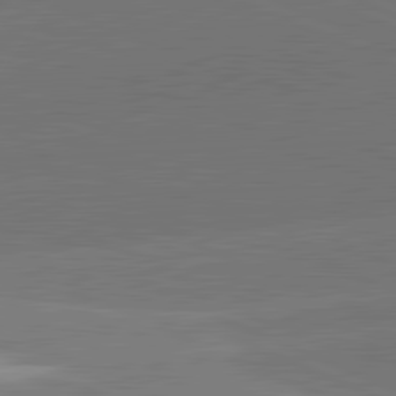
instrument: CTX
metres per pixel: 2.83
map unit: lApd
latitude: 82.0633
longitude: -155.0080
